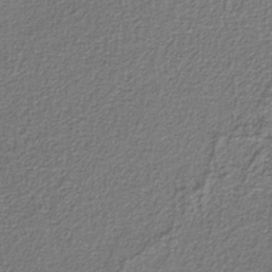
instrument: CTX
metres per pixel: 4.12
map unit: eAb
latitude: -38.4251
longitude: 52.7274
